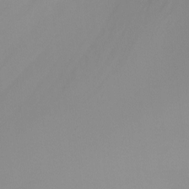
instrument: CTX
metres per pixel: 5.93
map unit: Ht
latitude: -5.1242
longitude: -26.7435
